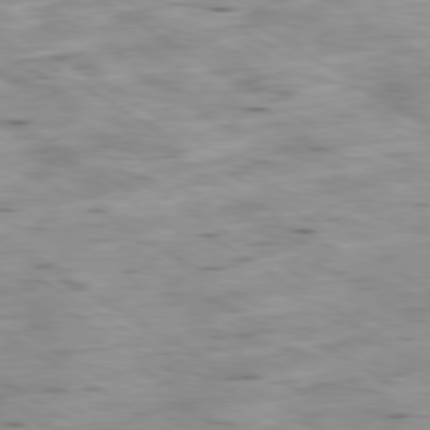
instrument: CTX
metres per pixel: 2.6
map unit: Ap
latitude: -80.2173
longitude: -101.0836
